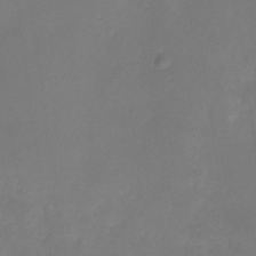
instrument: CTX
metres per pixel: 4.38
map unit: HNhu
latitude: -27.6721
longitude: 75.1243
